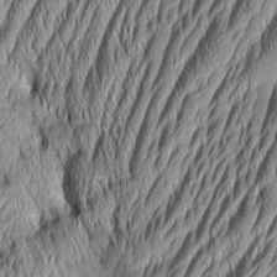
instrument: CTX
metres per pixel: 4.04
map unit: Aa
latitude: 6.2522
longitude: -129.1781
